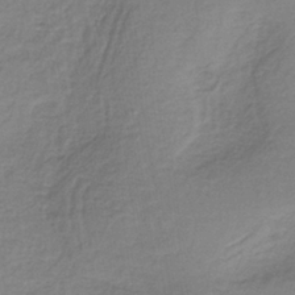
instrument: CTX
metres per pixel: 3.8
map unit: lHb
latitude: -37.0108
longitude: 61.3699
